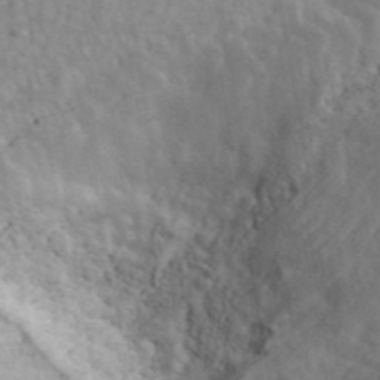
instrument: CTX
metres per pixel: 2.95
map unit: ANa
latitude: 42.2145
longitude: 16.8030
